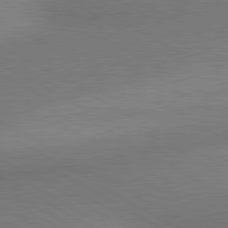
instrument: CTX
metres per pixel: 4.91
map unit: lApd
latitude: 80.7435
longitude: 130.4440
